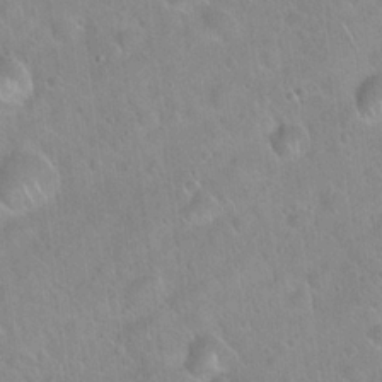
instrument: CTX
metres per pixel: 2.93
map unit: Hto
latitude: 20.8002
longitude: -52.4223
